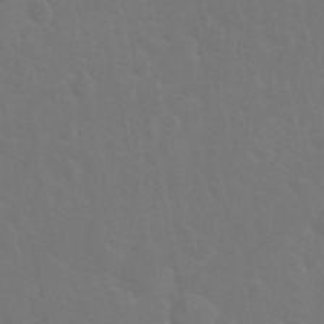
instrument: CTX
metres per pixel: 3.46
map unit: Nhu
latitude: 27.7261
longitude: -61.9150
